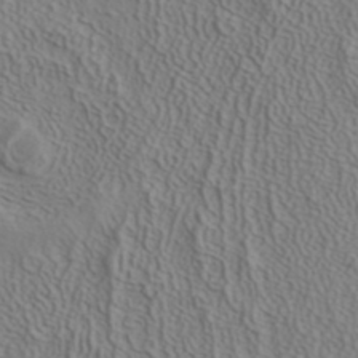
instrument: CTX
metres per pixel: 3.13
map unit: ANa
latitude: 38.5735
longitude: 22.9542
